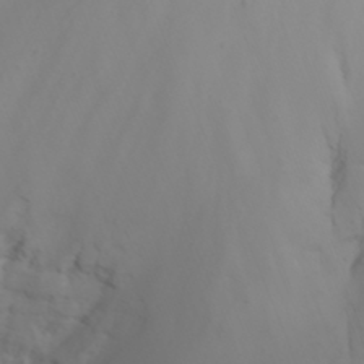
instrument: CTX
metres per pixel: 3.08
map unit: eHh
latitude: 22.0822
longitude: -65.0647
